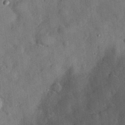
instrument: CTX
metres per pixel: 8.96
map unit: eHh
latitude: 30.4034
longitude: -71.9906
